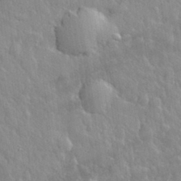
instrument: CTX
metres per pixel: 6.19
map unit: eHh
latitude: 32.2145
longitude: -79.3293
